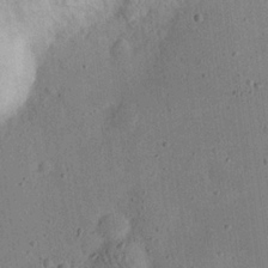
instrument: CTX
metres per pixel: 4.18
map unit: eHh
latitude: 23.7261
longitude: -68.7057
